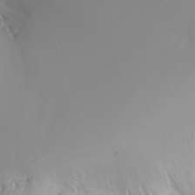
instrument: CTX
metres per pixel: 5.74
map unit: Htu
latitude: -4.3117
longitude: -88.9703
